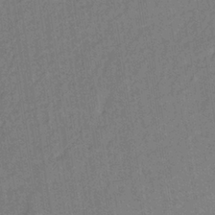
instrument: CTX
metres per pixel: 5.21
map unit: lHb
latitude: -34.9731
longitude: 70.8219
